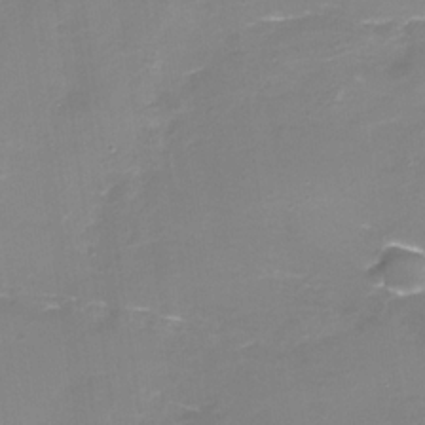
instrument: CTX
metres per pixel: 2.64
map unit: Nhu
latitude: -15.7856
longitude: -56.2333
